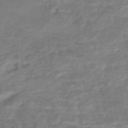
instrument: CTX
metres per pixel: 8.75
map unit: Nhe
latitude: -47.4265
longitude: -171.2537
